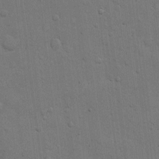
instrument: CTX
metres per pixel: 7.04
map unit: eHh
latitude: 11.5560
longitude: -67.1214
